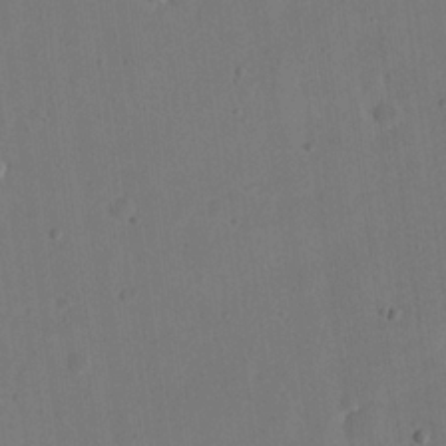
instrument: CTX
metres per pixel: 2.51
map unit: eHh
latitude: 21.3860
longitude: -70.0255
